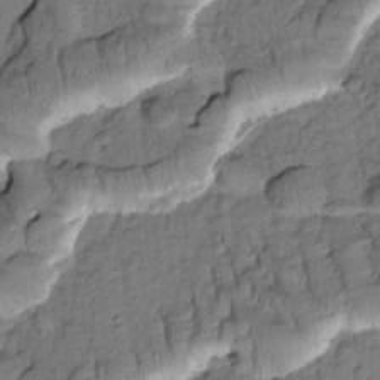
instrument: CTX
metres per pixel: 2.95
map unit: Htu
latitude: -2.1416
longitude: 172.9919
